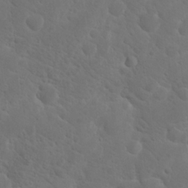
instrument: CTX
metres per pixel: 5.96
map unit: Hto
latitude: 18.6490
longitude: -36.4790
